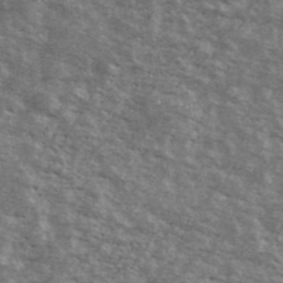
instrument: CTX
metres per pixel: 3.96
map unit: Ave
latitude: 40.8002
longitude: -109.2726
